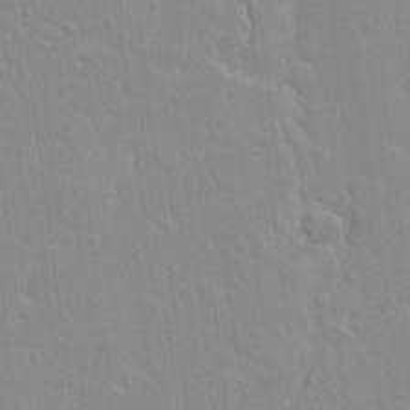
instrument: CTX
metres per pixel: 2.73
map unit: lAvf
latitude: 16.0822
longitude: -128.2333
